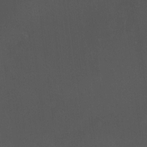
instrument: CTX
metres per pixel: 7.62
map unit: HNhu
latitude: 4.2145
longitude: 5.3320
